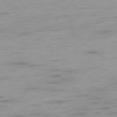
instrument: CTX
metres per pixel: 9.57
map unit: Hpe
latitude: -78.6518
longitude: -18.2144
